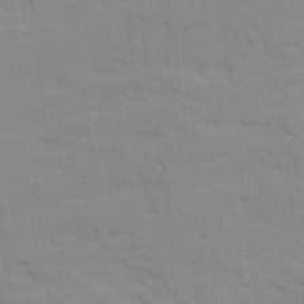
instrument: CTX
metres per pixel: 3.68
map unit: Ave
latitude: 16.8758
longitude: -128.9325
